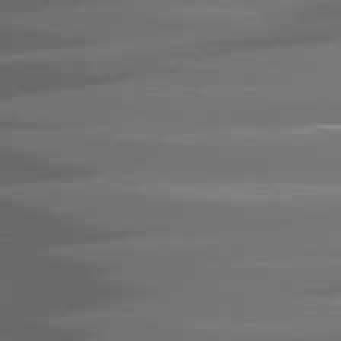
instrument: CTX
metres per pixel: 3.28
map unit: lApd
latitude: 81.0458
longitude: -140.7246
